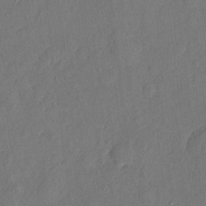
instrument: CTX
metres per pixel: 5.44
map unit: eHh
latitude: 5.7450
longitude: -74.7246
